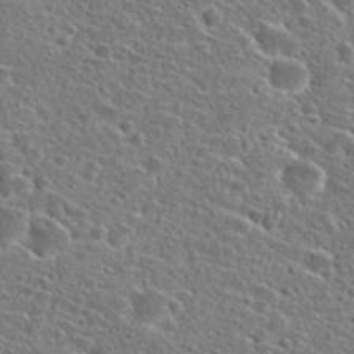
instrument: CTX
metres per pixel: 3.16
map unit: Hto
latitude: 25.9717
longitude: -47.1781
